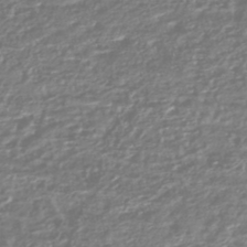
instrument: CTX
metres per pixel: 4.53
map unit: HNhu
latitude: -44.5952
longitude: 98.1606
